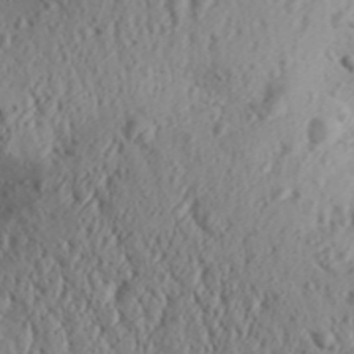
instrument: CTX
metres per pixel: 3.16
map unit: Aa
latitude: 31.5938
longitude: -136.1200
